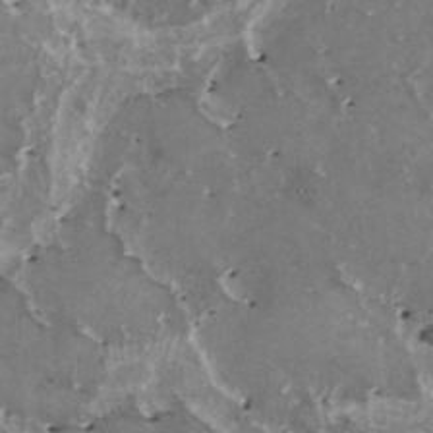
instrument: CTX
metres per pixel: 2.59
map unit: HNhu
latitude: 1.8205
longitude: 6.0283
